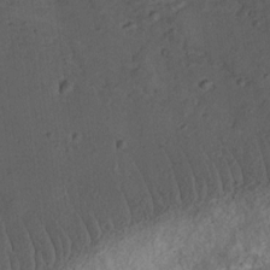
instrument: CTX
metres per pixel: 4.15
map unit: lAvf
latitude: -10.0472
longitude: -120.0822
